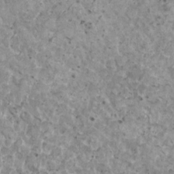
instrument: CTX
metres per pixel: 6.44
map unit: HNhu
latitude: 2.6868
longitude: 5.5966
